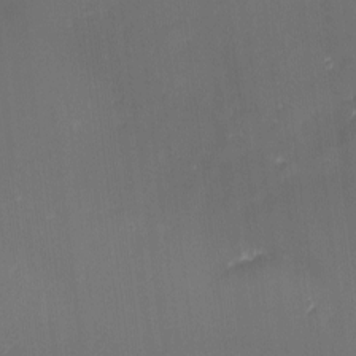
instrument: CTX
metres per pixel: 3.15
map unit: eHh
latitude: -1.4266
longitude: -80.1767
